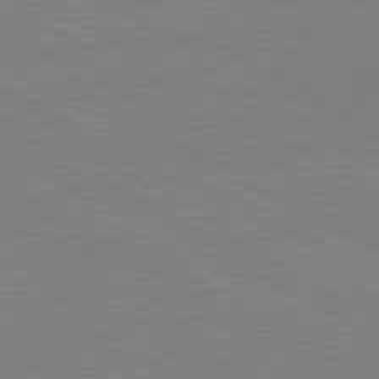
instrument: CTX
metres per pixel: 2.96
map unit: lApd
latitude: 81.0269
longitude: 150.3495
